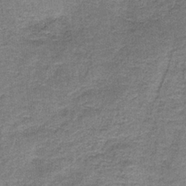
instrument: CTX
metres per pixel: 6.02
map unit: HNb
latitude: -35.5777
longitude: 52.9163
